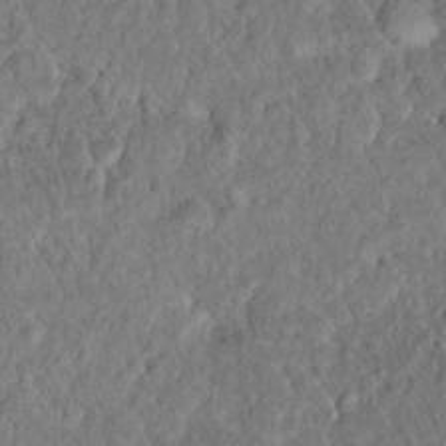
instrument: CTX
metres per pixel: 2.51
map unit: Hto
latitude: 17.3671
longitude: -40.8757
